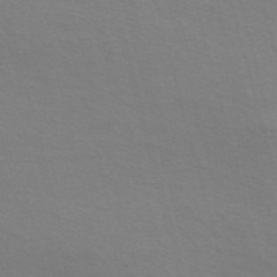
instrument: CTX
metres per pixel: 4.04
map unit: Nve
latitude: -57.2376
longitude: 63.9178
